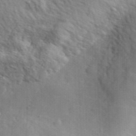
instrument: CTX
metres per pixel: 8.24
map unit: lHvf
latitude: 35.4993
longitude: -88.2523
